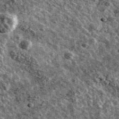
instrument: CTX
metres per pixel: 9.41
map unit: Ave
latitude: 41.1592
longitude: -107.9528
